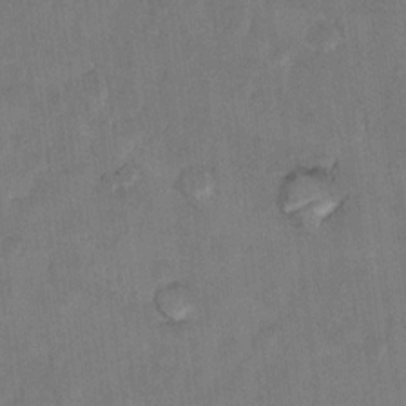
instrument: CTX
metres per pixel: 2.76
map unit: Hto
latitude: 9.0648
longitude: -35.8583
